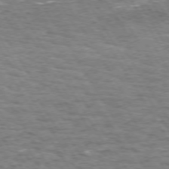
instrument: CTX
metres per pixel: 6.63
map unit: Hpe
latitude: 72.4979
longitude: -123.7261
